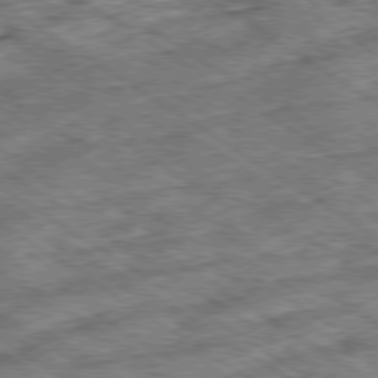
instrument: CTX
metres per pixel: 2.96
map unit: Ap
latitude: -79.7099
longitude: -49.6505
